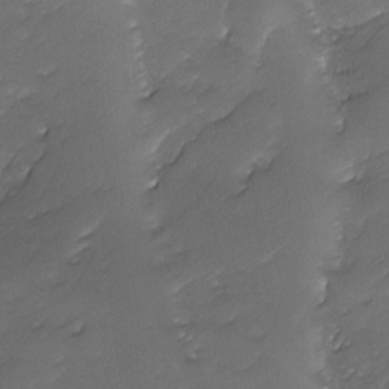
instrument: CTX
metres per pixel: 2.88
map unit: Ave
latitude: -10.6708
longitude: -122.0633
